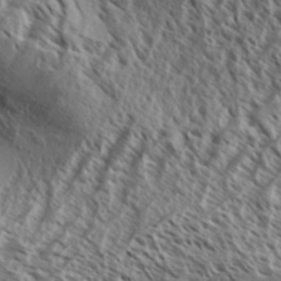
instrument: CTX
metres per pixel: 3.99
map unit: Aa
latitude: 33.7261
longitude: -138.3656
